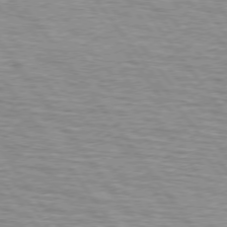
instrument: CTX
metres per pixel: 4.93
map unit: lApd
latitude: 75.1781
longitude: -75.5560
